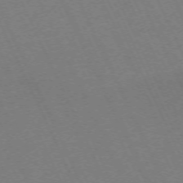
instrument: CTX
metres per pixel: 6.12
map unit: Hpe
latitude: -71.4077
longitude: 12.6519
